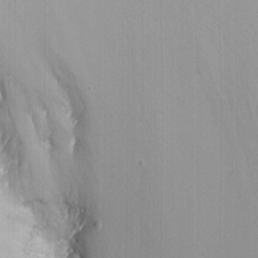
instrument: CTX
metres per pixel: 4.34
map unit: Nhu
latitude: -9.3887
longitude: -77.6882
